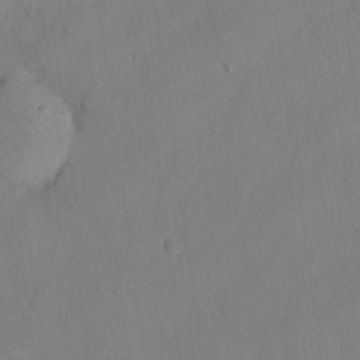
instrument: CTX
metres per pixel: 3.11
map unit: Nhu
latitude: 26.6491
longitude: -72.8191
